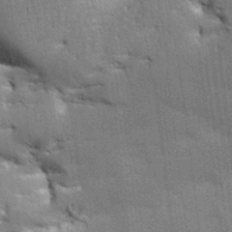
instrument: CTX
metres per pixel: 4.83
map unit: Aa
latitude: 33.5182
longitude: -143.4427
